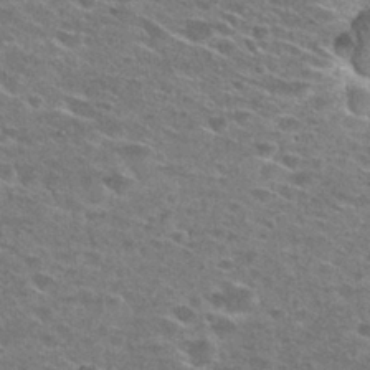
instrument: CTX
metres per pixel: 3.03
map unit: Hto
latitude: 28.1389
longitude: -46.8191
